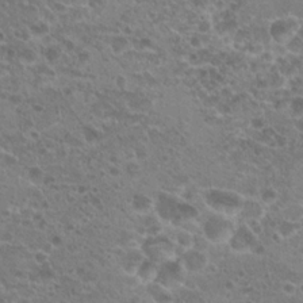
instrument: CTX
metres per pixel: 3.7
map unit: Hto
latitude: 20.1578
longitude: -40.9891
